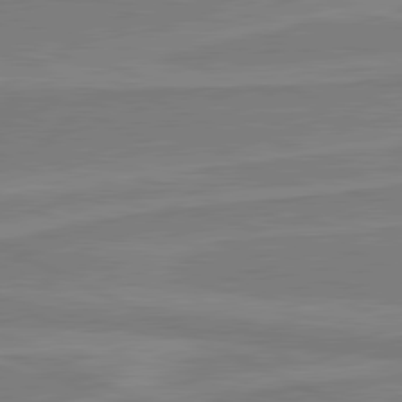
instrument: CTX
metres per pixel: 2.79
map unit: lApd
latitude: 81.3293
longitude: 170.6519
